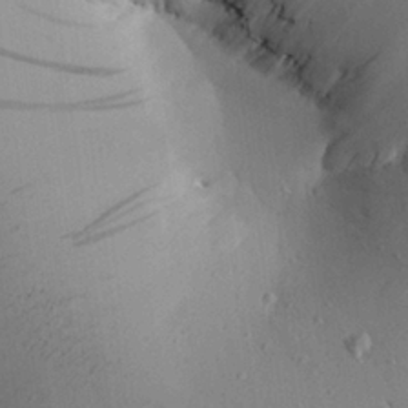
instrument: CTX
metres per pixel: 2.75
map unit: Aa
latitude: 25.9717
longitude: -142.6302
